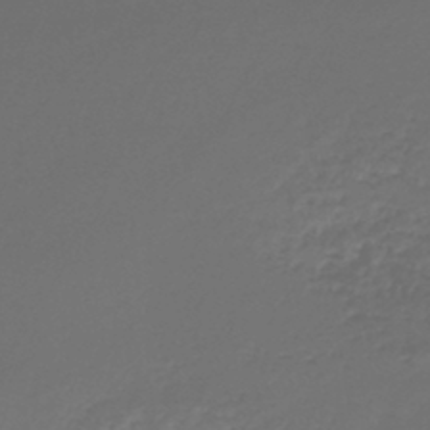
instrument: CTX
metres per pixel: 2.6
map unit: lHb
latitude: -43.2187
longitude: 71.9367
